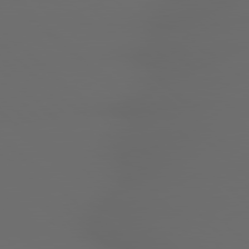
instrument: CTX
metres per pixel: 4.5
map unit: lApd
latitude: 79.1214
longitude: -166.7057
